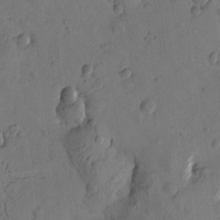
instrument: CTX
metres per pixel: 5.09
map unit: Htu
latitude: -3.2564
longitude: -176.2522
